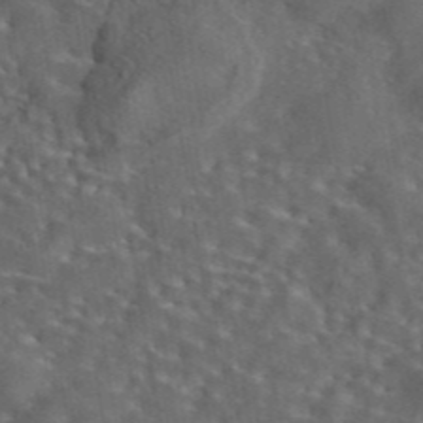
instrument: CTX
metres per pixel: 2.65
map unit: eAb
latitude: 43.9528
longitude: 111.1431
